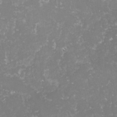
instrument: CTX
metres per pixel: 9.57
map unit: lHvf
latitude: -16.0850
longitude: -98.3656
